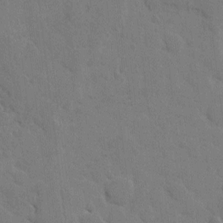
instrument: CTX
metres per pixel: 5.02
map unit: Hto
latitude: 6.3467
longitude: -62.8191
